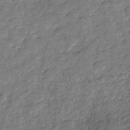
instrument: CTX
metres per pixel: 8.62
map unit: Hve
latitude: -29.3888
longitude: 91.3699
